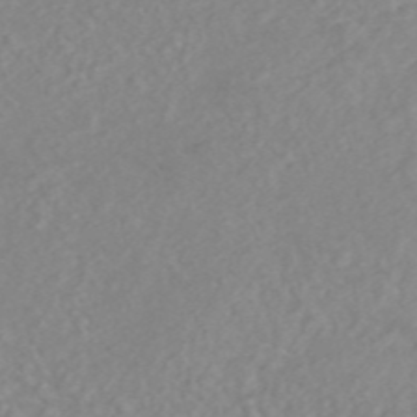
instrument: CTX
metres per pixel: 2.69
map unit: ANa
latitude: 45.1025
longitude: 22.6330
